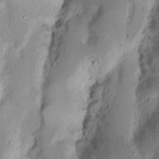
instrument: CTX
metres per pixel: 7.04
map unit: Nhu
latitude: 17.1970
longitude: -74.2523
